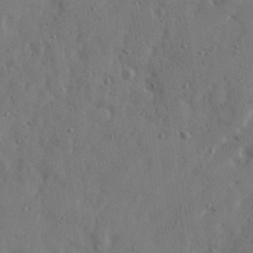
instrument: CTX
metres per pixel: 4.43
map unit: Ave
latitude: 22.4223
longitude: -131.1215
